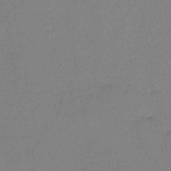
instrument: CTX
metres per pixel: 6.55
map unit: HNb
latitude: -46.5762
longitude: -39.8772
